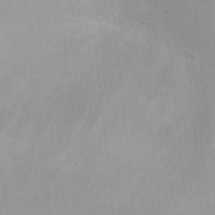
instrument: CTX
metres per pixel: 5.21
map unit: Ht
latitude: 5.4048
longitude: -28.9702
